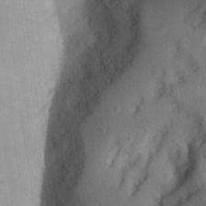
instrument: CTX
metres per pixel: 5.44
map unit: Aa
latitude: 29.1781
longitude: -146.0444
